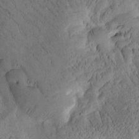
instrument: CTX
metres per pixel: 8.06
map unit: Htu
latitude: -1.5022
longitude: 170.6519
